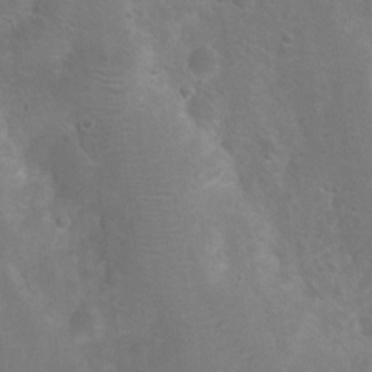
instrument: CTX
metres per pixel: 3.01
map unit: Nhu
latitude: 8.9703
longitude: -22.3845
